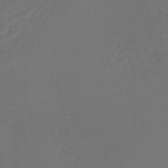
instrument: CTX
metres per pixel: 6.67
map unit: lHb
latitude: -42.6896
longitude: 65.4833
